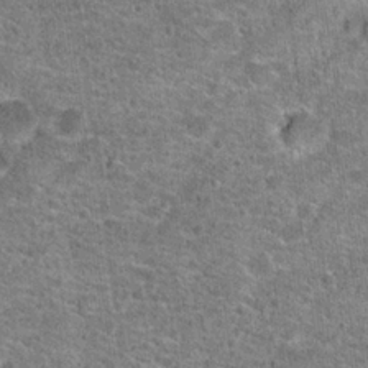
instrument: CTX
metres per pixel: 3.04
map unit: Hto
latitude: 20.2523
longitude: -42.6113
